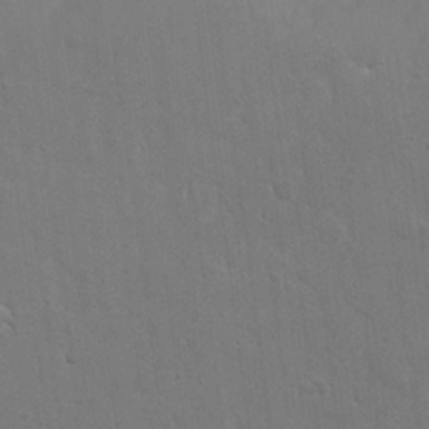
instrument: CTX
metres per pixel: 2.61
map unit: eHh
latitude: 22.0444
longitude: -62.6302
